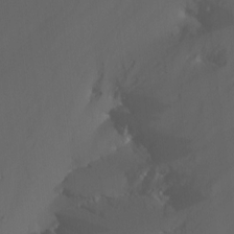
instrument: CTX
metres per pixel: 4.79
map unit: Nhu
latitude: -15.5210
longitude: -50.3845
